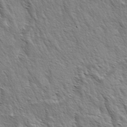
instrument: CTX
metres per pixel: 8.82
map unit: lAa
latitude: -3.8989
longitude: -122.4412
